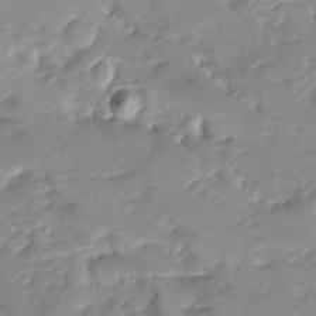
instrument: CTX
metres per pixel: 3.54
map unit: Ave
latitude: -8.2739
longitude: -117.3482
